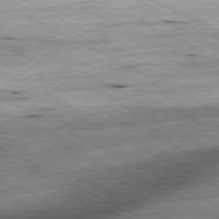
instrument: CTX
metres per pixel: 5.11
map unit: Ap
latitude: -80.8408
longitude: -85.1592
